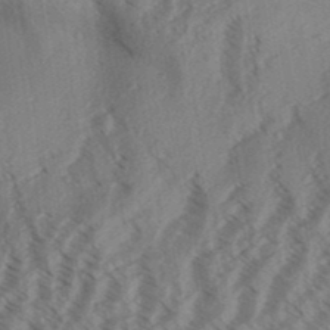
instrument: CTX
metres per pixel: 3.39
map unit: Aa
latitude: 31.4616
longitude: -138.8947
